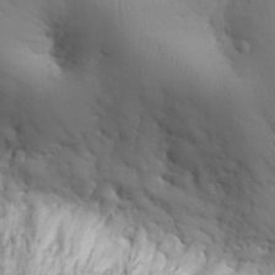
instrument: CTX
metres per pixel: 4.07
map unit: Nhu
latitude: 28.4790
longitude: -68.8002
